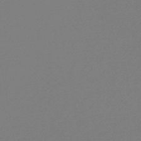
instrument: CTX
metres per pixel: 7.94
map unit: HNb
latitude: -47.1242
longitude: 57.3887
